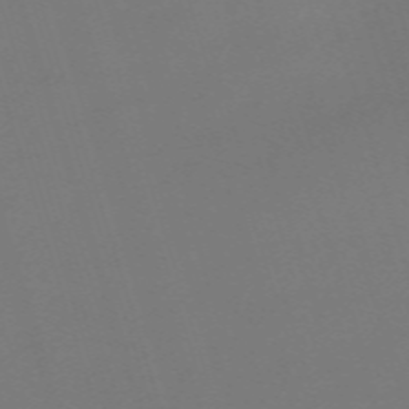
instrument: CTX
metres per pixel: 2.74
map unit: eHh
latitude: -62.7274
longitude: 51.2376
